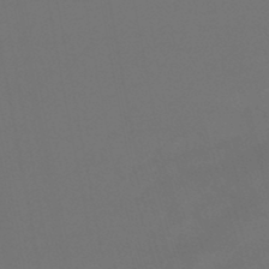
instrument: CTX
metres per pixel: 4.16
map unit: lHb
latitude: -46.9730
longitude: 63.1431
